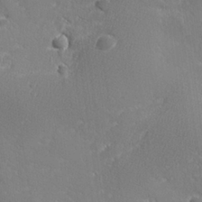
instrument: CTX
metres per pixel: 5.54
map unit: lHvf
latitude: 25.2348
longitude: 141.3510
